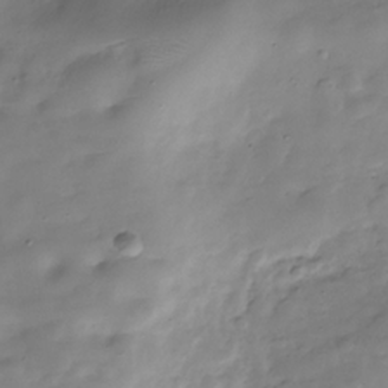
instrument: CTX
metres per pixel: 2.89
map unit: Hve
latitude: -30.2361
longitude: 91.9367
